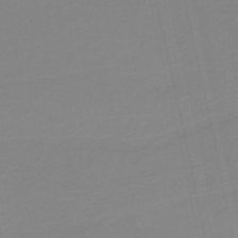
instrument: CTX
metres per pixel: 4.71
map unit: HNb
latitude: -36.9541
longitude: 55.4266
